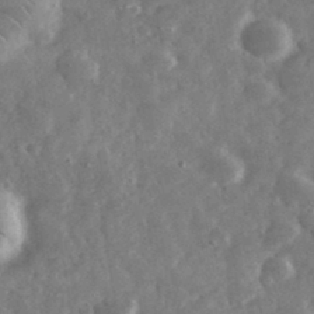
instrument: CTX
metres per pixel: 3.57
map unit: eHh
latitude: 33.9717
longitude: -69.2726
